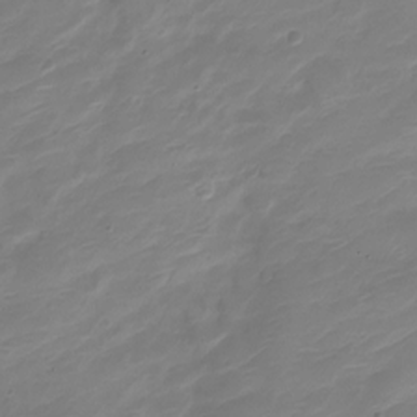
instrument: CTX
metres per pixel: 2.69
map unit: Nve
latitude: -21.2754
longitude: 105.8800
